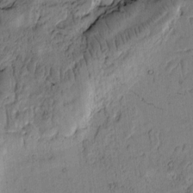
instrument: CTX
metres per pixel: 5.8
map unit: Htu
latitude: -2.8407
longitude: 167.6344
